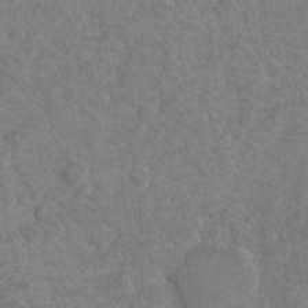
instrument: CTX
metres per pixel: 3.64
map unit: Hto
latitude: 10.8002
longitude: -35.8961
